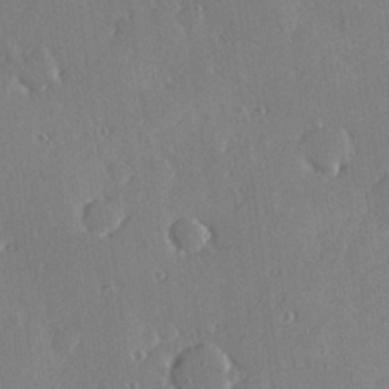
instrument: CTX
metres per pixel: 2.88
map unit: Hve
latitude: 26.1956
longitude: -93.3481
